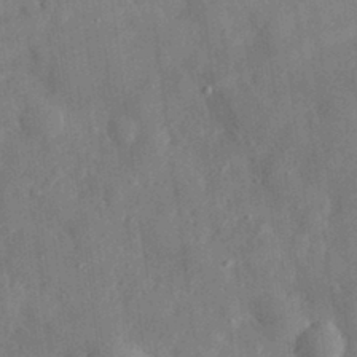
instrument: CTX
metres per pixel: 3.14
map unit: eHh
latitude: 29.5371
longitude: -76.9136
